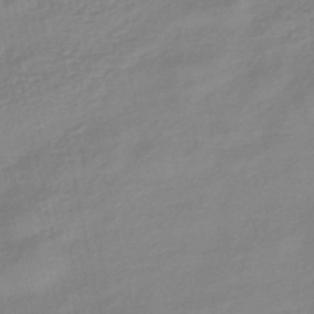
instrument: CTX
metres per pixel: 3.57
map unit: eHb
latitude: -44.9542
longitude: 81.5210
